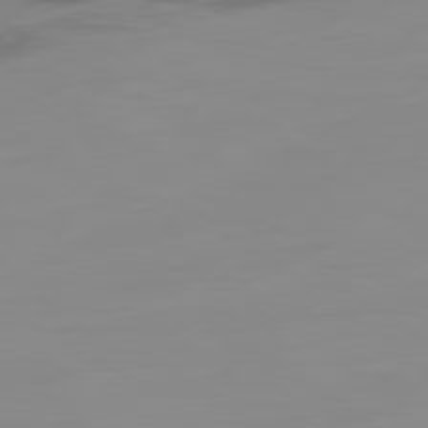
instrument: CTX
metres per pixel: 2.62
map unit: Ap
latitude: -78.8030
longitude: -78.6302
